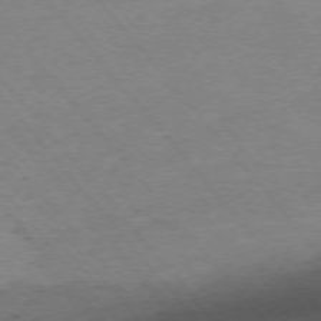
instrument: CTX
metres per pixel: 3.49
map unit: Ap
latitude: -75.3888
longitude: -81.1025
